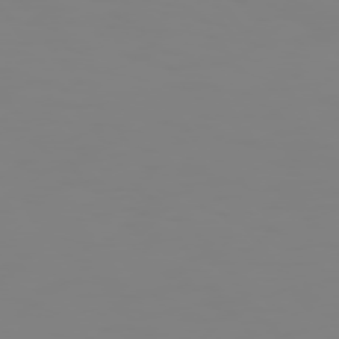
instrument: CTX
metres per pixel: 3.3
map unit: Hpe
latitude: 74.2145
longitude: -126.8569
